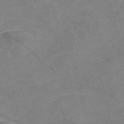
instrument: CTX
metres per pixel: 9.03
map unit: Nve
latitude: -58.3873
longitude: 51.0675
